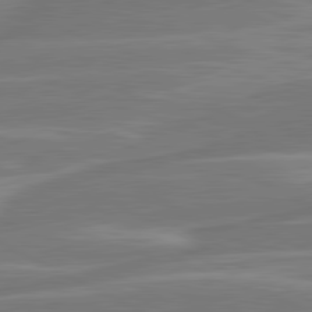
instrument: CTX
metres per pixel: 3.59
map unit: lApd
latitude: 81.2537
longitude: -129.1970
